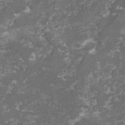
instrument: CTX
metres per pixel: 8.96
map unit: lHvf
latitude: -15.7478
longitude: -99.2348
